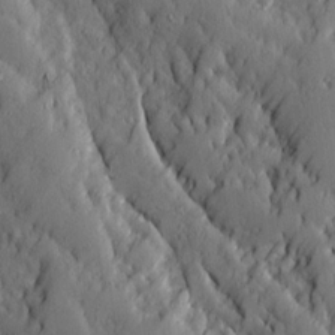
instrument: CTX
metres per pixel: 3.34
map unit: Ave
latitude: 13.8583
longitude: -133.6883
